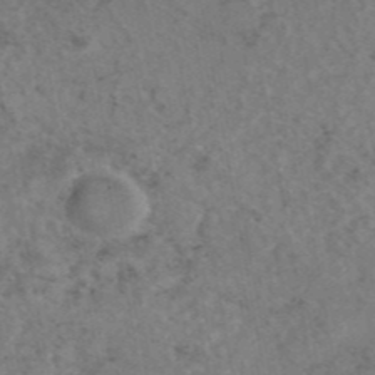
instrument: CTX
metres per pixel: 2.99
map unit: eAb
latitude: 45.2537
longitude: 114.1795
